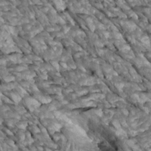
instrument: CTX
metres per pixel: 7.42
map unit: Htu
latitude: 1.7827
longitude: 144.7085
